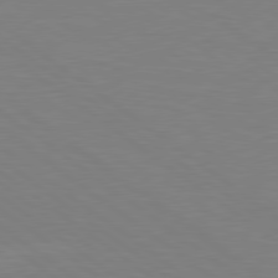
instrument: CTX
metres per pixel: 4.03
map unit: Hpe
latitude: 79.2915
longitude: -148.6679
